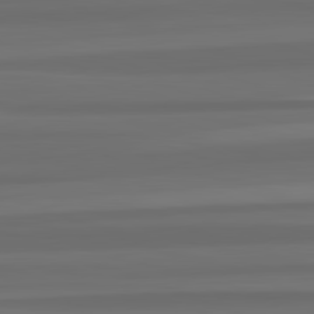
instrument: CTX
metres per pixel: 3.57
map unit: lApd
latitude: 82.7624
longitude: -179.2348
